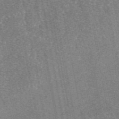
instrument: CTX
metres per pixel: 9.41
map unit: eAb
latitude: 47.8206
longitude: 106.8786
